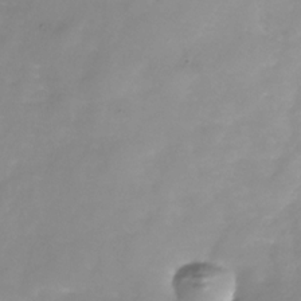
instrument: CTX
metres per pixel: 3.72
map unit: Nhe
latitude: -36.0283
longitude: -86.9514
